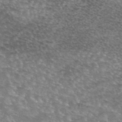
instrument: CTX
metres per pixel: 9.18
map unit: eAb
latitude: 45.1781
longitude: 103.8611
